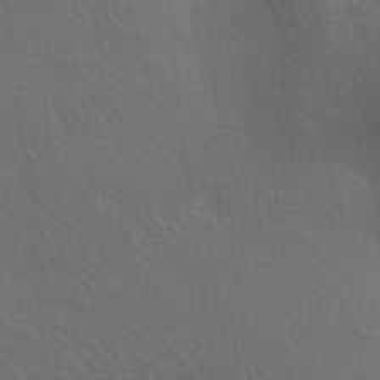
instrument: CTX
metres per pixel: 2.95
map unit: lAa
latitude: -6.0661
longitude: -121.6316
